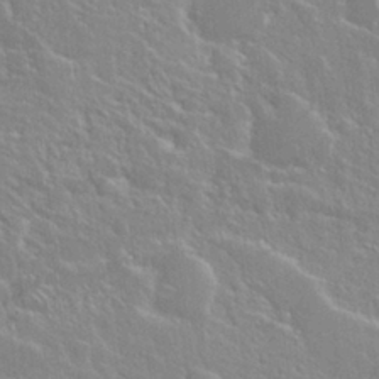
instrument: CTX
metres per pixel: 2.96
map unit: Nhu
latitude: 24.7246
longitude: -59.5938
